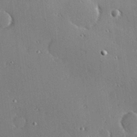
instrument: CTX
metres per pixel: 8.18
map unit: Hve
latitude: 25.6504
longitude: -91.8583
